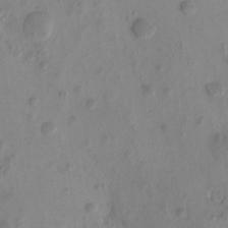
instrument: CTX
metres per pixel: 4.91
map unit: eHh
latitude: -0.4062
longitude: 15.3132
